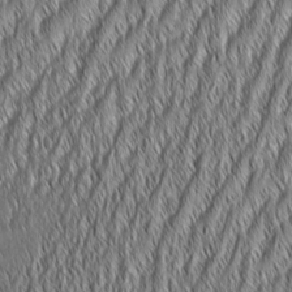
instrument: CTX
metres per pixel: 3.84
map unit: Aa
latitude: 7.1214
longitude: -130.5546
